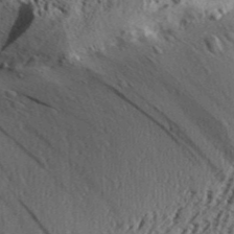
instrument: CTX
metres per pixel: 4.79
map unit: Aa
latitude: 31.5749
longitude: -137.1592
